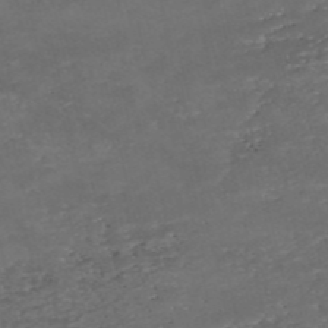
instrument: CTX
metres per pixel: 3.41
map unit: eHh
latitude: -54.2740
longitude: -90.4790
